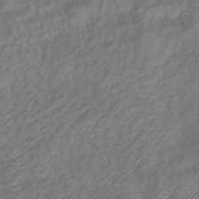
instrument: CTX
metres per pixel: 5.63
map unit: eHb
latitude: -39.8989
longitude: 78.9541
